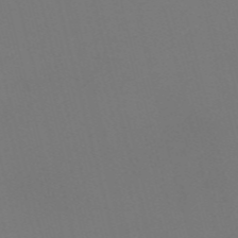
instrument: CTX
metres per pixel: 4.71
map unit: Nve
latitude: -57.6344
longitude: 53.1431
